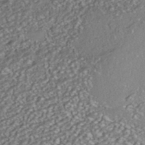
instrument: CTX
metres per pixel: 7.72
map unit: HNhu
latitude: -41.8044
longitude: 107.8423
